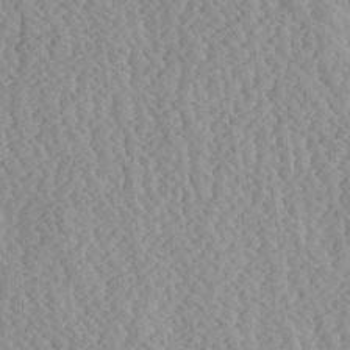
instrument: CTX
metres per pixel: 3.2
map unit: Ave
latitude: 24.1388
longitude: -134.6868
